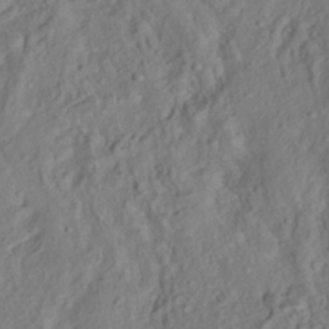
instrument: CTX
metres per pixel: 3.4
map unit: HNhu
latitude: -39.7100
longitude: 107.7100
